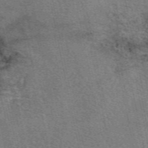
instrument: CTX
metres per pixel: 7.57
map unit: eAb
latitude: 50.2900
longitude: 107.6533
